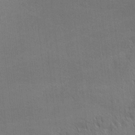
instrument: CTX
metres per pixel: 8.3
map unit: Nhu
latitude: 1.1781
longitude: -78.7624
